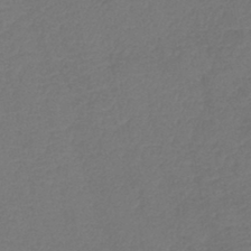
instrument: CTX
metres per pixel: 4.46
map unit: lHb
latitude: -43.1053
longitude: 76.5385
